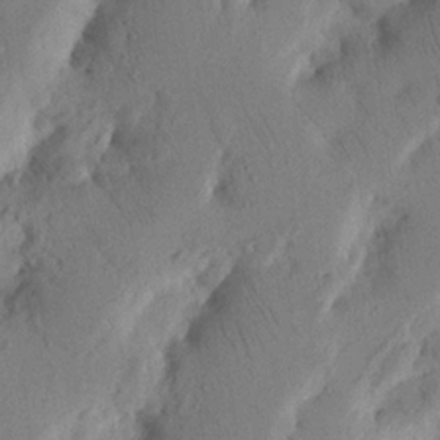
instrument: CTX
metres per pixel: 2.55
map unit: Nhu
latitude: 16.4223
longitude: -75.5371
